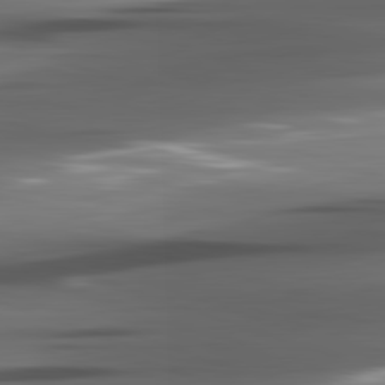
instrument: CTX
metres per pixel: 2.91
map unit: lApd
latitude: 82.1388
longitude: -141.0080
